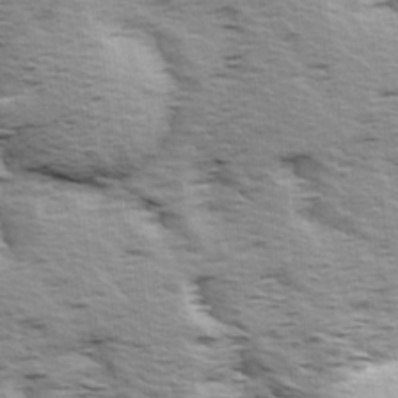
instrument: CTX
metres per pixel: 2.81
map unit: Ave
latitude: 14.4979
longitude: -104.6302
